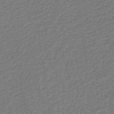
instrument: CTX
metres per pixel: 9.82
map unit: eAb
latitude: -39.7289
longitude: 52.0661
